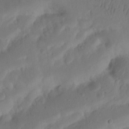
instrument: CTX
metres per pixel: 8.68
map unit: Nhu
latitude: 21.5182
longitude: -72.6869
